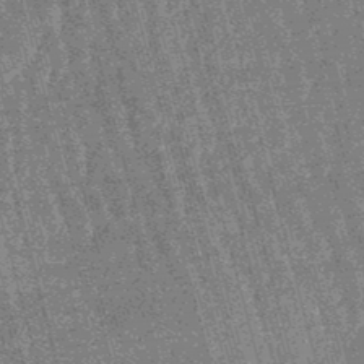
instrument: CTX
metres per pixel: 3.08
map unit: lHb
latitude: -46.3117
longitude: 78.3684
